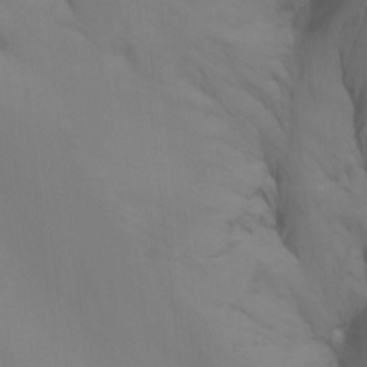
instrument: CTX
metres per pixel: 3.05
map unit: Nhu
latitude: -14.3118
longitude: -55.6127
